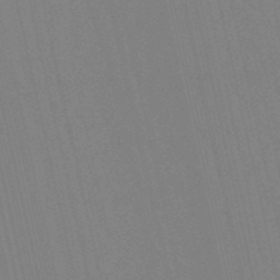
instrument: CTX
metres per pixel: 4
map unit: eHb
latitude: -50.3117
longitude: 77.0486
